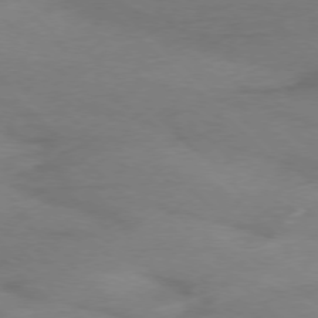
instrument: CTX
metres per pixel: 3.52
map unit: Ap
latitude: -77.5210
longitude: -68.8191
